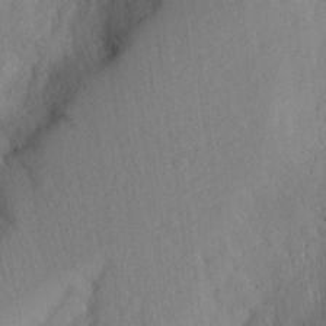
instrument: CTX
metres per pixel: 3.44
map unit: Aa
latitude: 27.4615
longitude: -146.4601
